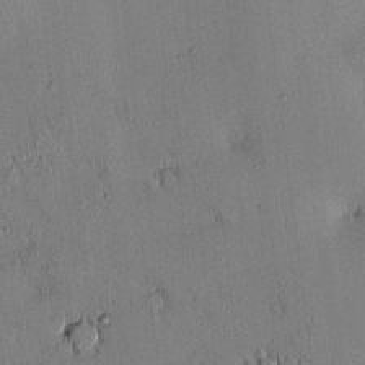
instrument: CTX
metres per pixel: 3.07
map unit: eHh
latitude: 0.3656
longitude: 15.6533
